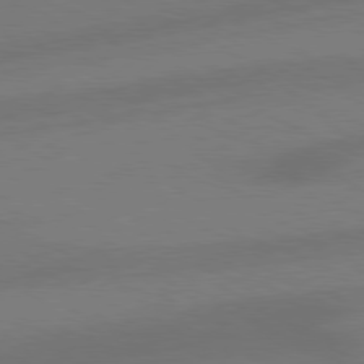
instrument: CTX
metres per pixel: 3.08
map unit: Hpe
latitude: 78.4601
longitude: -127.2915
